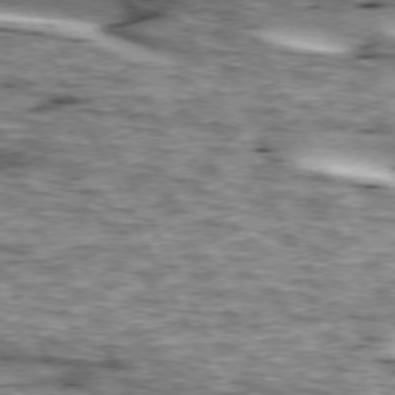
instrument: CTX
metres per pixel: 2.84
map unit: lApd
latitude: 73.5938
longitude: -55.0269
